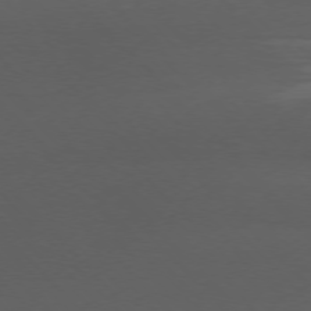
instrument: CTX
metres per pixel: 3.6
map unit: Ap
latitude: -76.9353
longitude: -63.5371
